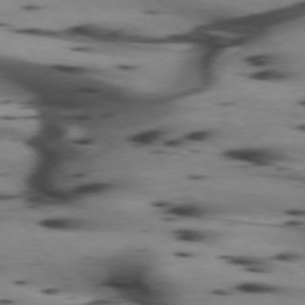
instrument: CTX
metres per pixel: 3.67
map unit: lApd
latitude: 74.7246
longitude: -64.1578
